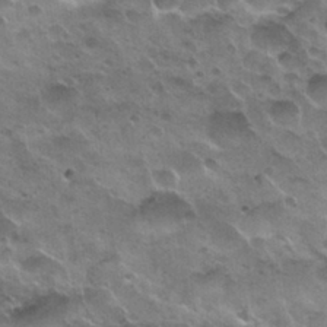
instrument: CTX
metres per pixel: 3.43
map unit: Nhu
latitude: 30.3657
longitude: -55.3482
